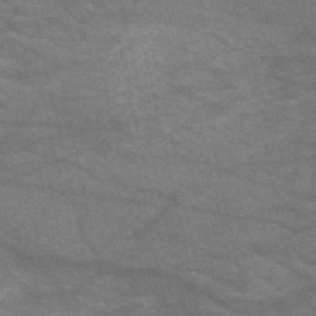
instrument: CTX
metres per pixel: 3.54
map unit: HNb
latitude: -52.8408
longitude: -43.5749
